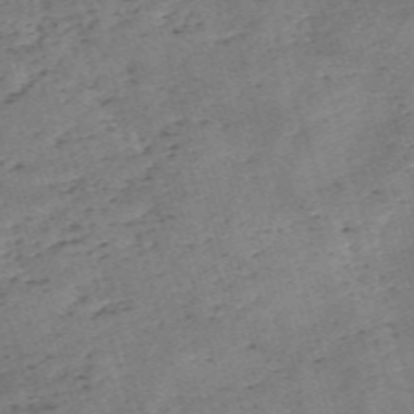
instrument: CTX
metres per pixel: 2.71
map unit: eHh
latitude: -55.3321
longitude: -90.9325
